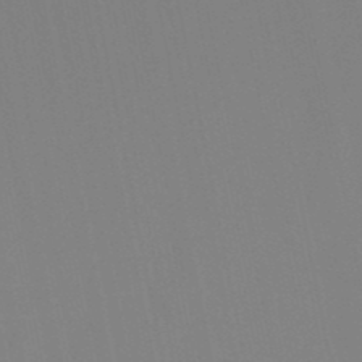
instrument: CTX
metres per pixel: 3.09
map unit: lHb
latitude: -48.9542
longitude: 70.2362
